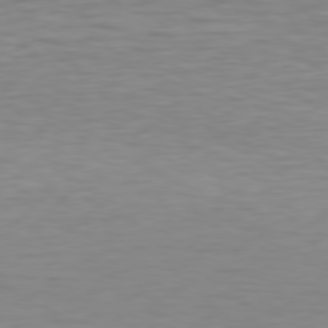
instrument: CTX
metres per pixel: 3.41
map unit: Hpe
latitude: 78.1011
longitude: -121.8206
